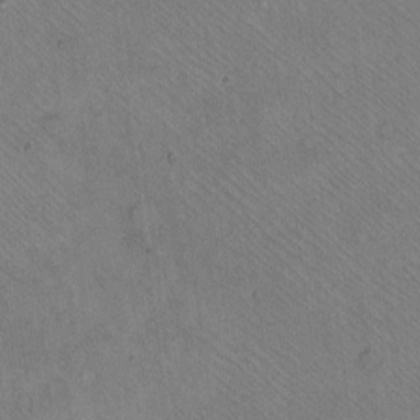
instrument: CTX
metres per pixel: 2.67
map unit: eHh
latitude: -9.9745
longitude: -67.6316
